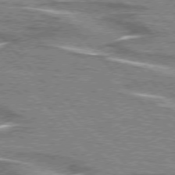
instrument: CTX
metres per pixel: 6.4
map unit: lApd
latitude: 76.0255
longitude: -80.7624
